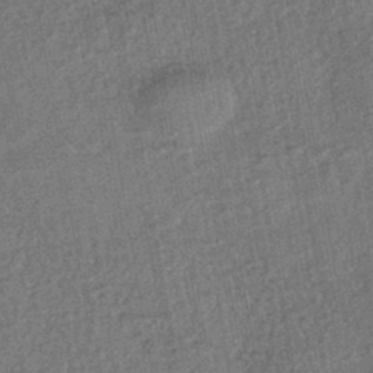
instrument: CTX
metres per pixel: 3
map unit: HNhu
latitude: -43.1998
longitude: 98.8219
